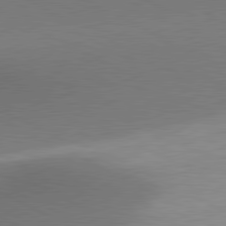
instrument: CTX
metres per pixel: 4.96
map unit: lApd
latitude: 80.7813
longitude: 162.2550
